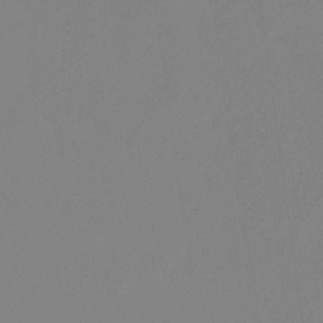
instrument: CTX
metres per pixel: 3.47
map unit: eHb
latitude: -37.6344
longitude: 75.2376
